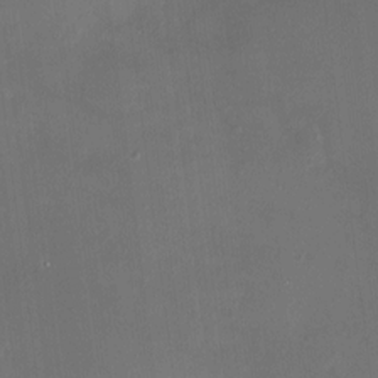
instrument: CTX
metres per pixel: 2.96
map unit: HNhu
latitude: 7.6316
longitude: 9.3510
